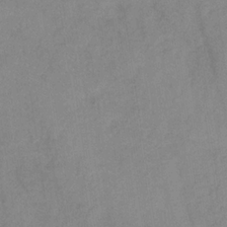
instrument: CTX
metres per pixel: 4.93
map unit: HNb
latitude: -31.2943
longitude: 62.5007
